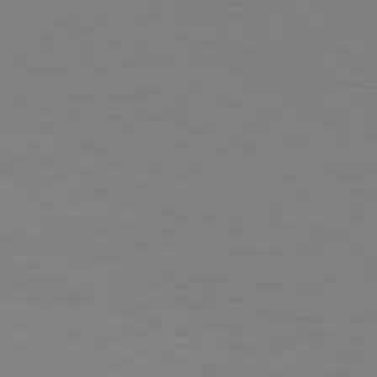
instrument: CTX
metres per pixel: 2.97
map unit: Hpe
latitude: 75.0647
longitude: -127.1025
